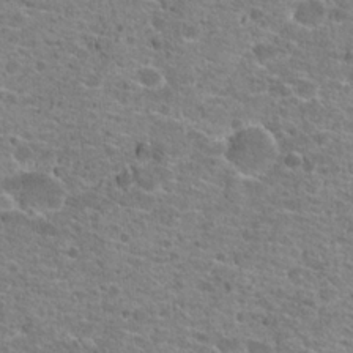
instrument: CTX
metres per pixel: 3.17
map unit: Hto
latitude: 21.0837
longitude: -42.3467
